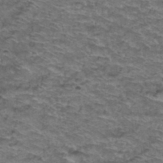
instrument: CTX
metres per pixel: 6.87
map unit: Hto
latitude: 38.2333
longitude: -43.6505
